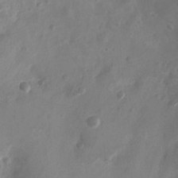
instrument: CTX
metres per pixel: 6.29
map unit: Nhu
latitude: 5.5182
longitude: -18.5545
